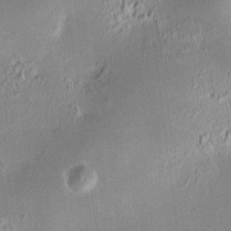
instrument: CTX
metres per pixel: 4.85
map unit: HNhu
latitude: 7.5938
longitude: 12.2740
